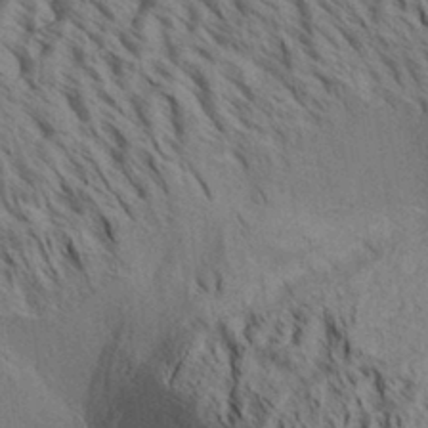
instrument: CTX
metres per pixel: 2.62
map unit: Aa
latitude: 31.6883
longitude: -138.1956
